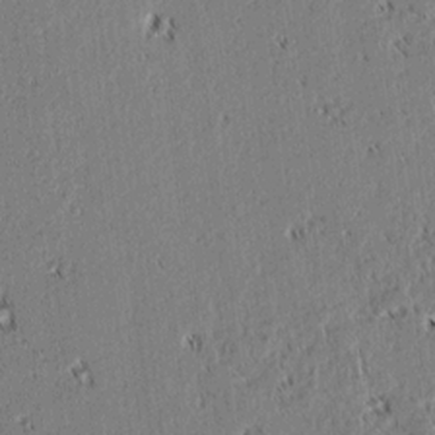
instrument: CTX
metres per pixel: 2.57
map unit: lAvf
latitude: 1.7638
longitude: -106.5546
